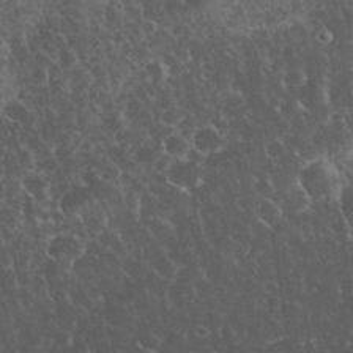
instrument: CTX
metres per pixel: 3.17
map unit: eHh
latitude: 33.5749
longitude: -64.7813
